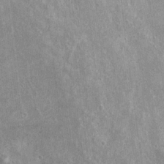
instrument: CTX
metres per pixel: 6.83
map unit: Ht
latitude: 2.9513
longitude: -19.1781
